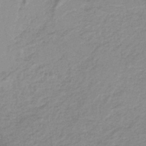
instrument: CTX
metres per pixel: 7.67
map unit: lHb
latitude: -40.5196
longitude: 52.2361
